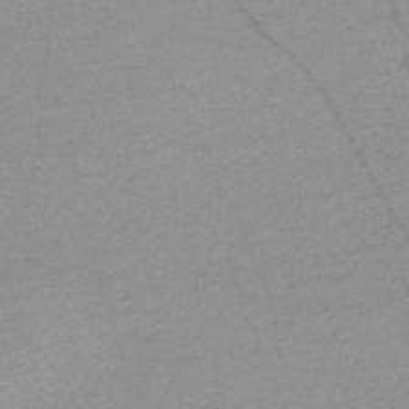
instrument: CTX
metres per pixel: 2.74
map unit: Nve
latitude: -57.5210
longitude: 61.3321
